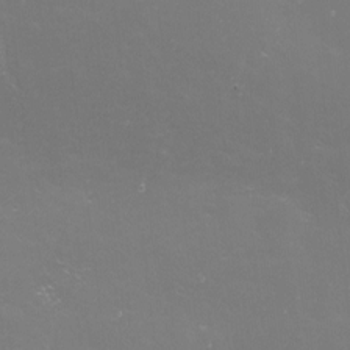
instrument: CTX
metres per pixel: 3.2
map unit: eHh
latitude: -4.3117
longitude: 19.2943
